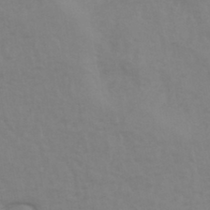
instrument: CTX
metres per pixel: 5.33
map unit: HNhu
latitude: -43.5966
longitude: 90.1228
